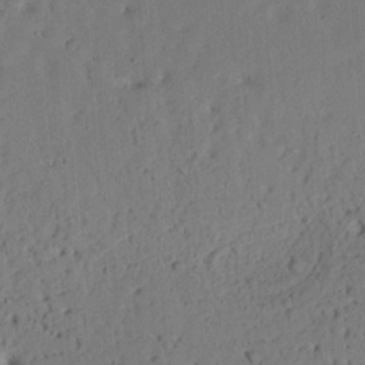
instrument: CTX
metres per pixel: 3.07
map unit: Ht
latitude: 11.8206
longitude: -74.2900
